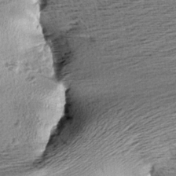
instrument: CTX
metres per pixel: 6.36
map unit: Aa
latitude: 6.9892
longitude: -137.6505
